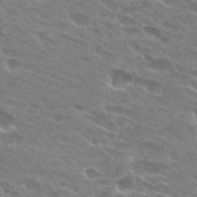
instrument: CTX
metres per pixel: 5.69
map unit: Hto
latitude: 28.8002
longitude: -42.6302
